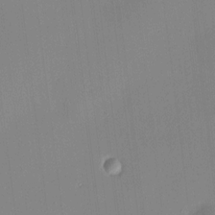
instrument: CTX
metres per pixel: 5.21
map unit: HNhu
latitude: 8.2712
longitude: 9.4832
